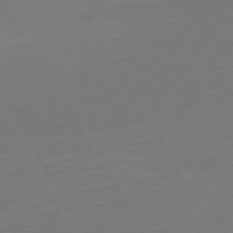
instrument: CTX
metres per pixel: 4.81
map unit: Ap
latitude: -74.7652
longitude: -69.0648
